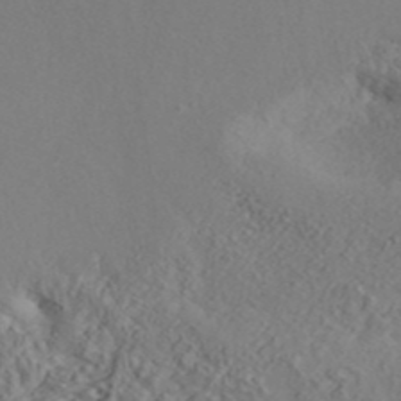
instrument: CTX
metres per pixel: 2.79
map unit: ANa
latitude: 41.8772
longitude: 54.4251
